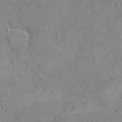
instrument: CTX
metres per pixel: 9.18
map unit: eHh
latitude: -9.0297
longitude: -68.6490
